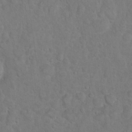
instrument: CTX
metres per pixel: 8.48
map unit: Hto
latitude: 10.6113
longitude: -35.9150
